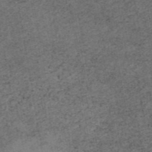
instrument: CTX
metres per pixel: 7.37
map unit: eAb
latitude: 45.1025
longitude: 122.6330
